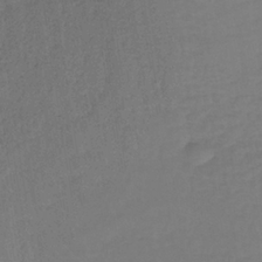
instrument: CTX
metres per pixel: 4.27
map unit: lHb
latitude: -34.9542
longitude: 64.1984
